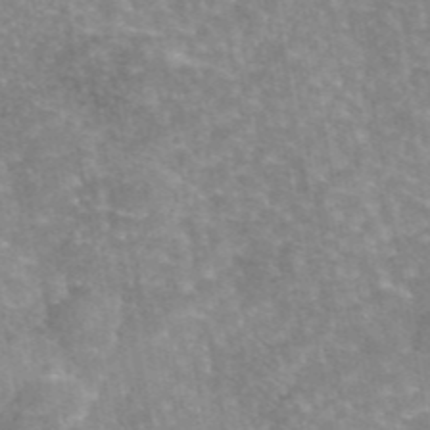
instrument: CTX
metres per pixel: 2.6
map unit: eAb
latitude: 45.4426
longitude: 105.8422
